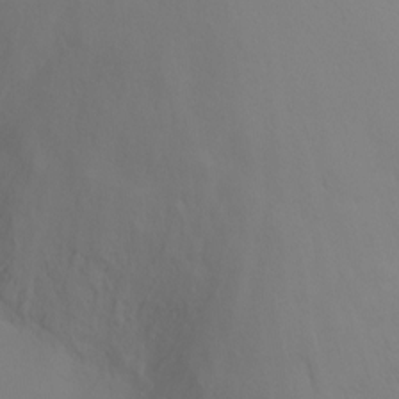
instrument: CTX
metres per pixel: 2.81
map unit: Ht
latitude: -6.5384
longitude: -26.7435
